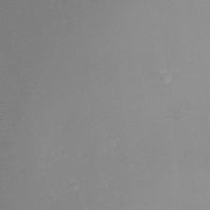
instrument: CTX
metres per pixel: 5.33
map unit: Ht
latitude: -4.7463
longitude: -26.4601
